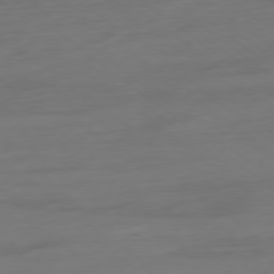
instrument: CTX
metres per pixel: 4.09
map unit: Ap
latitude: -78.6518
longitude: -76.3656
